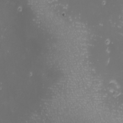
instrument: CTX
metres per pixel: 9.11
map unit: Nhu
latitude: -0.5385
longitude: -81.1592
